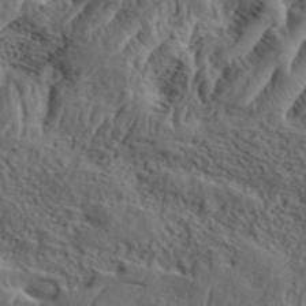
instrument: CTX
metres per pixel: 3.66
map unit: eHh
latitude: 37.1403
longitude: -135.9906
